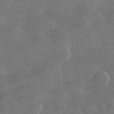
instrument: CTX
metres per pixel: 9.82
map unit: lHvf
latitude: 31.4805
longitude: -92.7624
